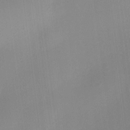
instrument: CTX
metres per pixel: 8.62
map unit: HNhu
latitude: 10.5546
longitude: 9.7666
